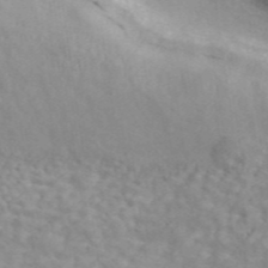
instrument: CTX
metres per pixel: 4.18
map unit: ANa
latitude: 45.9150
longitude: 26.6707
